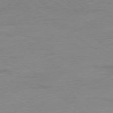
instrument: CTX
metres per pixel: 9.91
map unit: Hpe
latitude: -78.7652
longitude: -22.3467
